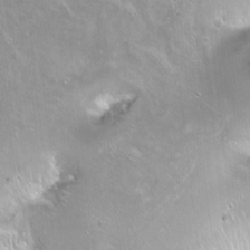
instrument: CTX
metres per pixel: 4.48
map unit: Ht
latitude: -14.1228
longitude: -41.2159
